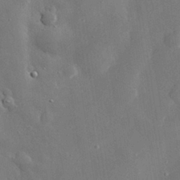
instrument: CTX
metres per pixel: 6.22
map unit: eHh
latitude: 30.1200
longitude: -78.4223
